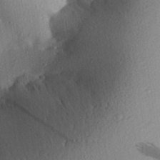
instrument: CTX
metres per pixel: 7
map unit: Aa
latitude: 28.8758
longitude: -144.0822
